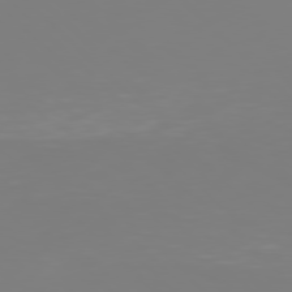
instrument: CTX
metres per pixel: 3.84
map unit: Hpe
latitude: 77.4615
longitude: -136.9892
